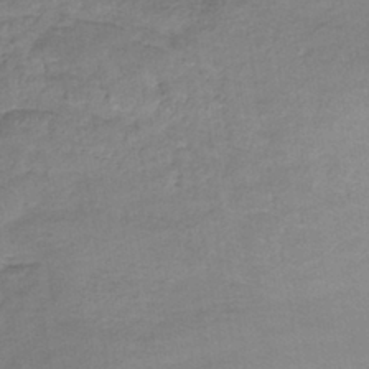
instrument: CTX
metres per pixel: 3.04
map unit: lHb
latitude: -39.8611
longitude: 69.6155
